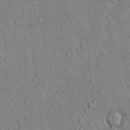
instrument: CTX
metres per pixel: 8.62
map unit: Hto
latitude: 12.3656
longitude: -58.1956
